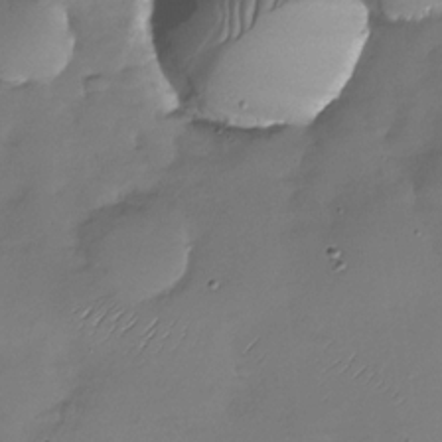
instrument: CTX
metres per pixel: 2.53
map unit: Nhu
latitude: -28.5007
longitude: -58.3845
